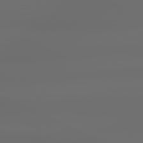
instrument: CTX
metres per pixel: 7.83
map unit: lApd
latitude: 79.3671
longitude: -138.8569
